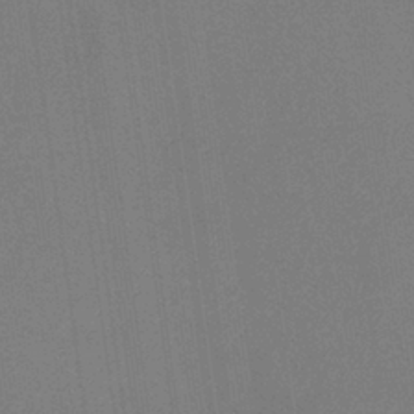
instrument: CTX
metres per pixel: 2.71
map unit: HNb
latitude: -35.4832
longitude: 54.4629
